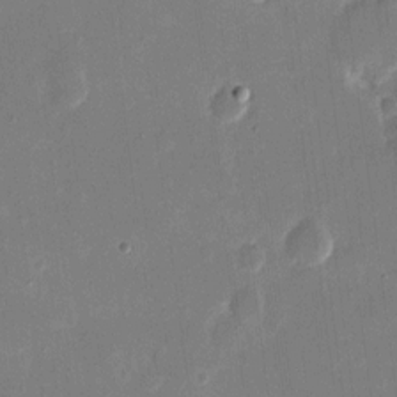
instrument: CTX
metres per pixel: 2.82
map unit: eHh
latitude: 10.1578
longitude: -68.9136
